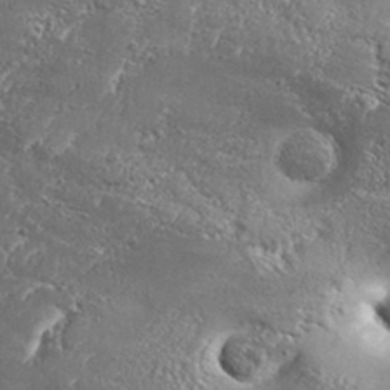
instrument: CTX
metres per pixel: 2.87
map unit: Aa
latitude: 34.4601
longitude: -134.9891
